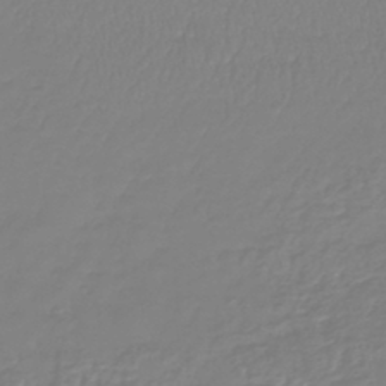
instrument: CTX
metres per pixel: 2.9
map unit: lHb
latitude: -41.7477
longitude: 67.4265
